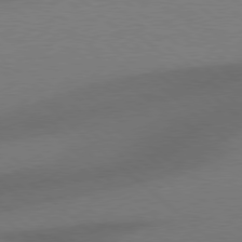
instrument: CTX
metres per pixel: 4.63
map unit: Hpe
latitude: 78.1956
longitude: -150.7246
